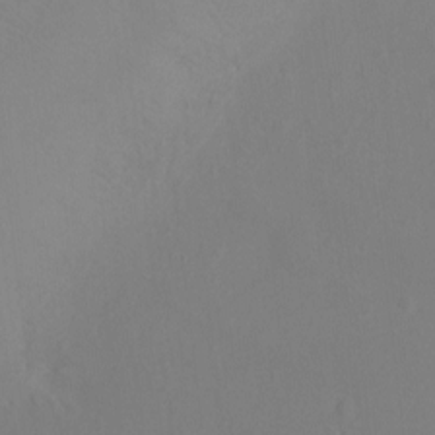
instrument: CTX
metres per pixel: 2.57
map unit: Ht
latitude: -7.5021
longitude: -19.9717
